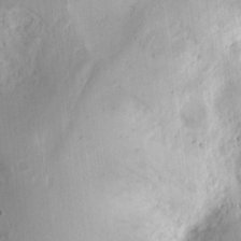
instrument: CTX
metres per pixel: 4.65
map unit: eHh
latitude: 9.5182
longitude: -74.4412
